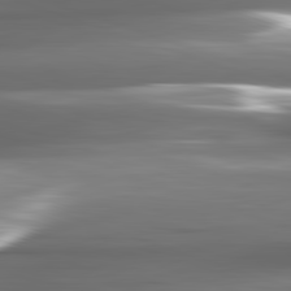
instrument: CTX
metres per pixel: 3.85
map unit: lApd
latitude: 82.2711
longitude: -141.0269
